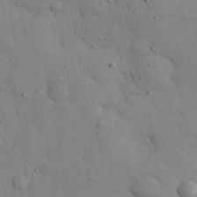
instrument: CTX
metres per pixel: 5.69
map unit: eHh
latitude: 26.7813
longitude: -75.6127
